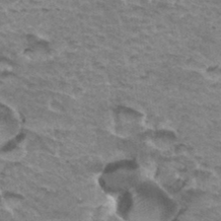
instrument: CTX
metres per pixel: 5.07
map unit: Hto
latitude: 35.8772
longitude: -43.4238
